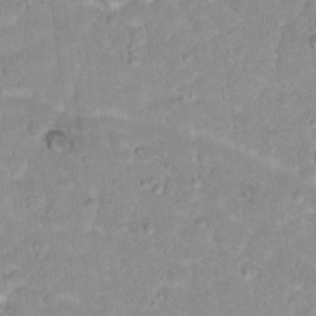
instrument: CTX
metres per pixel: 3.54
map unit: Hto
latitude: 17.4615
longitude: -35.6505
